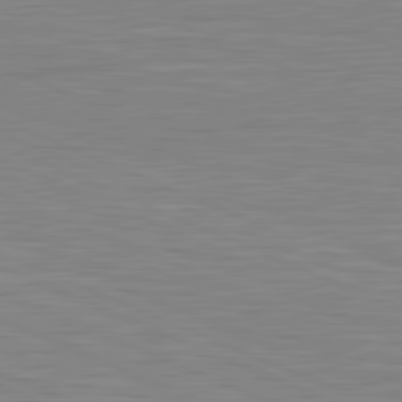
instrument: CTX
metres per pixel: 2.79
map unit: lApd
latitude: 81.5560
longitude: -171.2726
